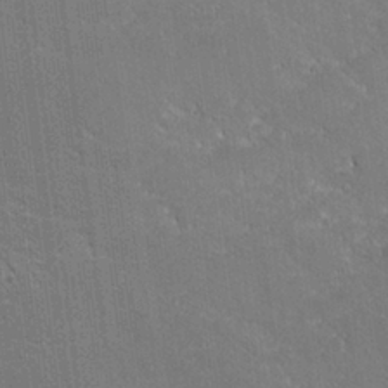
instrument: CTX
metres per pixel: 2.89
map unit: lHvf
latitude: 27.1214
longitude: 141.3510
